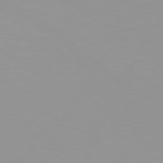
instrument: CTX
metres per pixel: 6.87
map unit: Hpe
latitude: 78.6113
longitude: -142.7246
